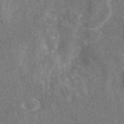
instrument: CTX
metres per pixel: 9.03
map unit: eAb
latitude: 47.9906
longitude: 118.5763
